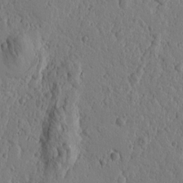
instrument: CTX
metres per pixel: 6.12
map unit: Htu
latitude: -0.7653
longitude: -177.0458
